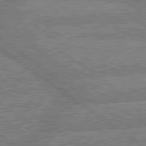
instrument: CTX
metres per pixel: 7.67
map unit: lApd
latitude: 79.7072
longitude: -160.6112
